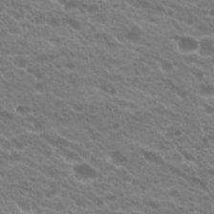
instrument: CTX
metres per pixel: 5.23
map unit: Hto
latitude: 23.1781
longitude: -36.0444
